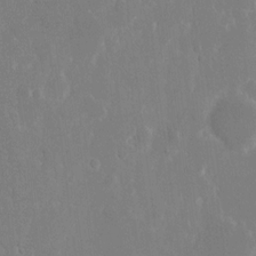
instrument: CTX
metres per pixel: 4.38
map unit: eHh
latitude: 14.3846
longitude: -71.8961
